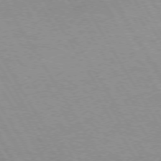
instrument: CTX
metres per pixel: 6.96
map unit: lApd
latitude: 72.8569
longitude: -57.1970
